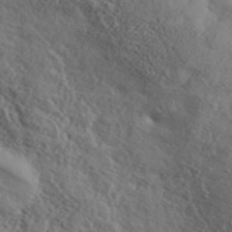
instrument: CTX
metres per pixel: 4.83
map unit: ANa
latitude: 44.6679
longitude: 44.7085
